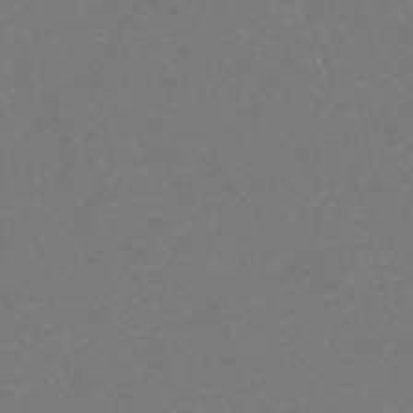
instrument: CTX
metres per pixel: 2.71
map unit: Nve
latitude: -58.8407
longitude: 60.4440
